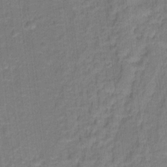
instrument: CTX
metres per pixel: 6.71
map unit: Hto
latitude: 15.2537
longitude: -39.6127
